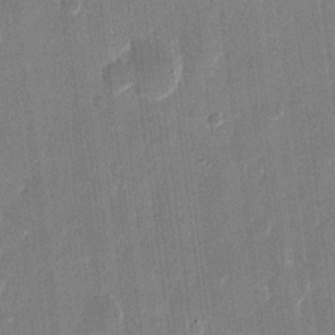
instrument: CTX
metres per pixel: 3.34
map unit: eHh
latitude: 10.8758
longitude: -70.3845
